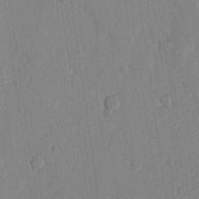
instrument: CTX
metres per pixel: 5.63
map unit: lHvf
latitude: 18.3656
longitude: -115.2536
